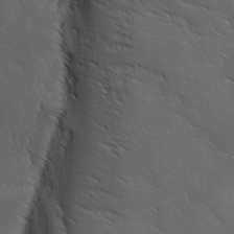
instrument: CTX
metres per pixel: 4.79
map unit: Ave
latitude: 0.9136
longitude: -114.3089
